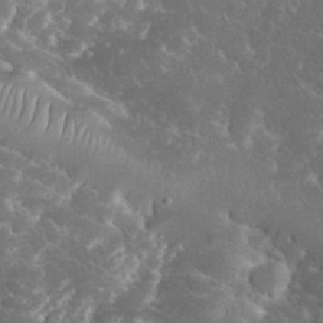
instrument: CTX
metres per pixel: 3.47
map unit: eHh
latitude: 34.1766
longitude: -64.1767
